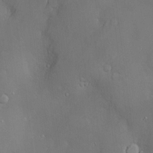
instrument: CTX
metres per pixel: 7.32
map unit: Hve
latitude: -11.4266
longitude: 173.9556
